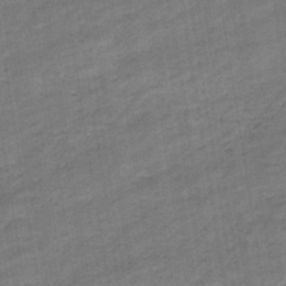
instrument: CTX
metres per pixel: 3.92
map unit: eHb
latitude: -36.6896
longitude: 77.7667
